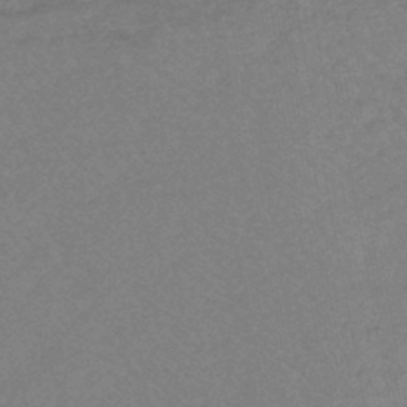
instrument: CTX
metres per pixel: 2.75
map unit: lHb
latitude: -43.3131
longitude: 80.9542
